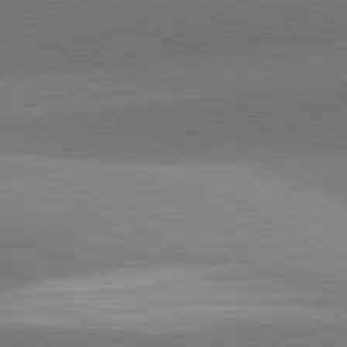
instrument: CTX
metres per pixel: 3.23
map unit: lApd
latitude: 82.0444
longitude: 142.5762
